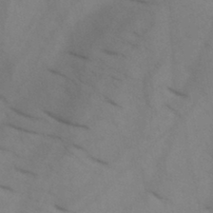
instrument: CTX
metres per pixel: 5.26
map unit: HNb
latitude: -44.4440
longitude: -41.1025
